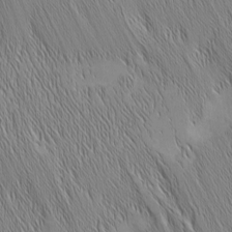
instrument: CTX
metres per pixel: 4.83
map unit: Nhu
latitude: -6.0472
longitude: -151.5938
